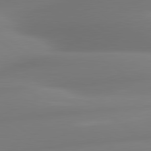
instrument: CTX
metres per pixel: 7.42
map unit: lApd
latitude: 80.5735
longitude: -164.4979
